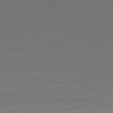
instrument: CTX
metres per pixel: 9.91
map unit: Hpe
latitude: -81.8234
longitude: 21.2942
